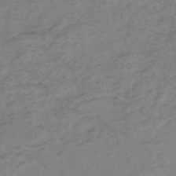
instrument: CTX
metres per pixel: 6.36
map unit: eHh
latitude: -45.9367
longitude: -29.8961
